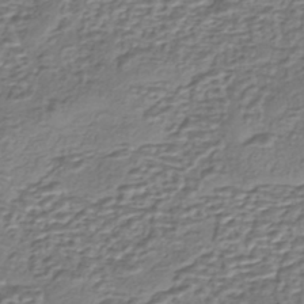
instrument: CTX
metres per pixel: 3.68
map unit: eHh
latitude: -43.3698
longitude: 120.9730
